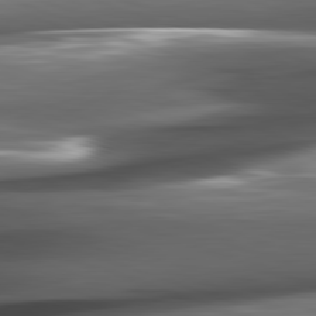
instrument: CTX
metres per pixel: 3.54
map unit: lApd
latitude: 82.1388
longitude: -144.9325
